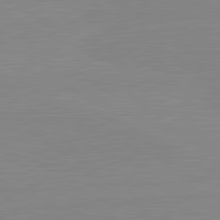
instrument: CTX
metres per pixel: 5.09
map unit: lApd
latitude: 81.6316
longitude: -156.6490
